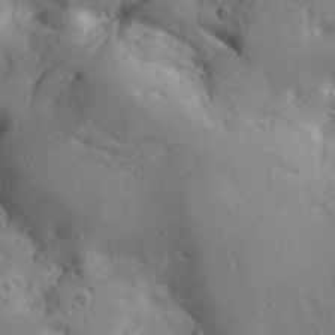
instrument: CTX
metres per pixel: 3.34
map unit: Ave
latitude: 23.0836
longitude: -135.3292
